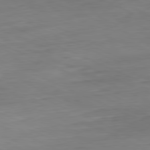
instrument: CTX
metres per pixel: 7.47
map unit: Ap
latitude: -81.5210
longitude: -69.0081
